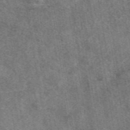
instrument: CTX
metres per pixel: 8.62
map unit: eAb
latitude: 48.4979
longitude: 109.0297
